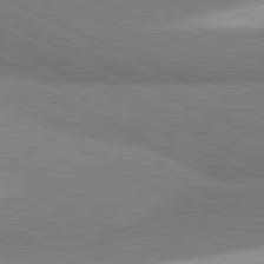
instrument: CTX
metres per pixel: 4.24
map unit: lApd
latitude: 81.5560
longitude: 162.5951
